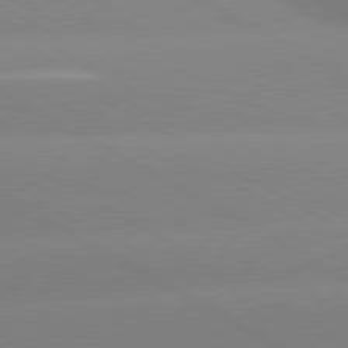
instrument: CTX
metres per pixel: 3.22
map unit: lApd
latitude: 80.3845
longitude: -147.2348
